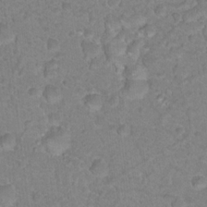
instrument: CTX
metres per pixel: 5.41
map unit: Nhu
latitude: 17.7072
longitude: -34.3845
